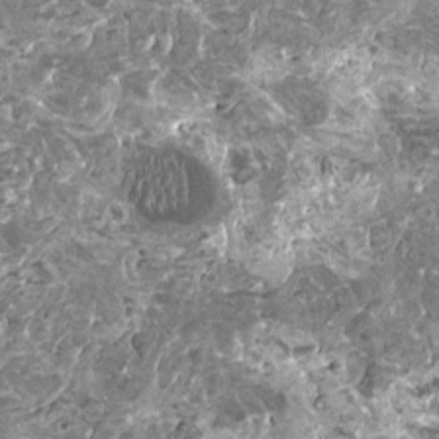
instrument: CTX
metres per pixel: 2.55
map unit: HNhu
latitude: 0.5923
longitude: 6.1039
